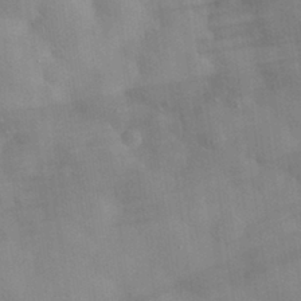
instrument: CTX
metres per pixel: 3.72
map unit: eHh
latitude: 30.7436
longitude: -72.4223
